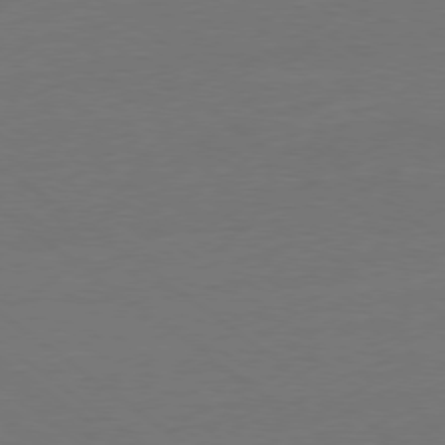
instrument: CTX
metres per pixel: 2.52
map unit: Ap
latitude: -78.9163
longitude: -55.7827
